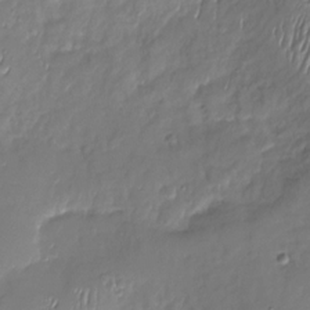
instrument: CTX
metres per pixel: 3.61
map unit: Nhu
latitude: -27.5777
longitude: -59.3293
